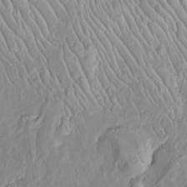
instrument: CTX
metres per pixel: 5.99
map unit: Htu
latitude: -5.8800
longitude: 152.3495
